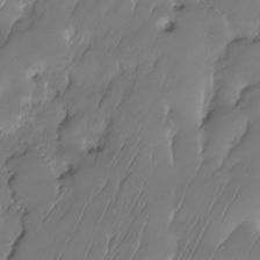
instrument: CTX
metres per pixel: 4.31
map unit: HNhu
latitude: -24.0850
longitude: 50.6896
